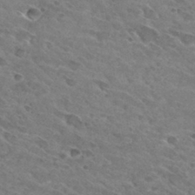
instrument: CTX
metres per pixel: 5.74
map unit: Hto
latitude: 30.7058
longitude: -45.7260
